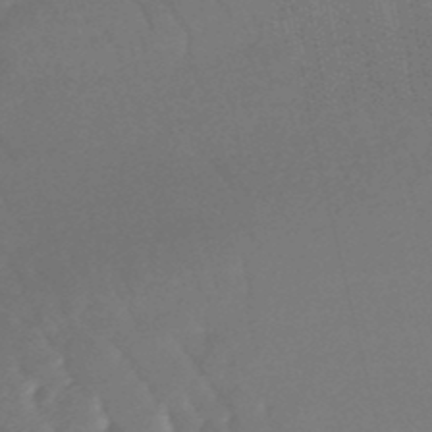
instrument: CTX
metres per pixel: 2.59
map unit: lHb
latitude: -47.8800
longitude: 76.8597
